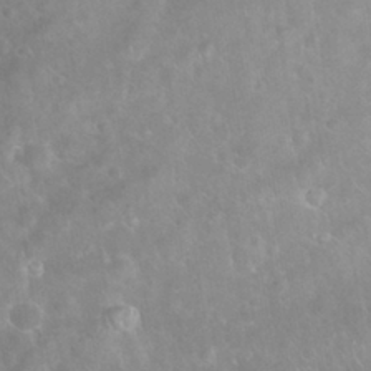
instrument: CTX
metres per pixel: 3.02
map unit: Nhu
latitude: 28.1955
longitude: -64.8758
